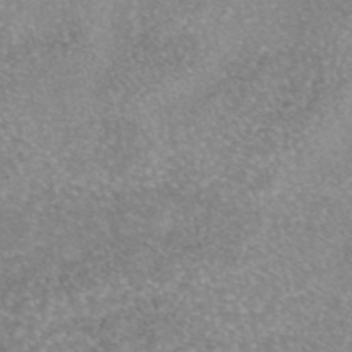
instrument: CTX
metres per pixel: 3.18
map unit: eAb
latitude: 45.4048
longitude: 104.6896
